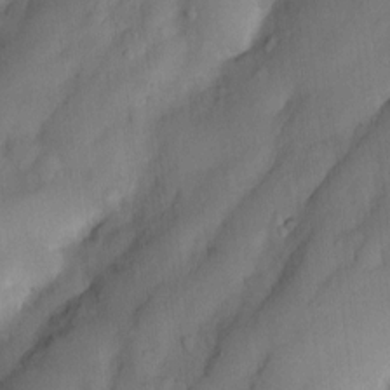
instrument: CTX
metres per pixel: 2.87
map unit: Nhu
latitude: 5.5938
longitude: -24.1199
